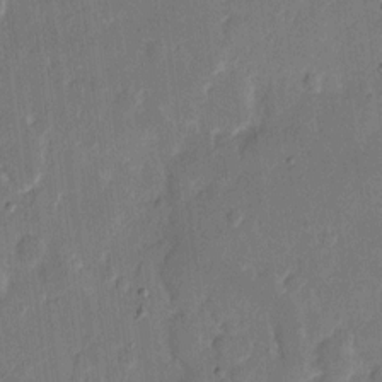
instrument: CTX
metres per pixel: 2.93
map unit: eHh
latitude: 9.7639
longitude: -68.8758
